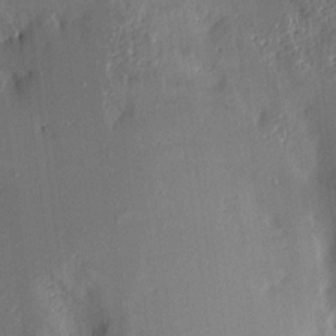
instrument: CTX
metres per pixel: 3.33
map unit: Aa
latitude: 15.7261
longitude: -148.4601
